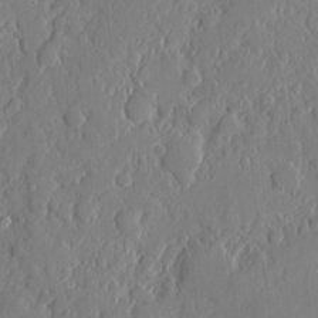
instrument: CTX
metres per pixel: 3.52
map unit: eHh
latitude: 6.1200
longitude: -72.6869
